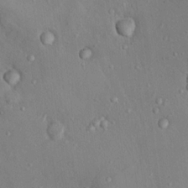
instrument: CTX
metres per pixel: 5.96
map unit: Nhu
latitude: 12.4979
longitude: -27.1592
